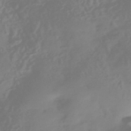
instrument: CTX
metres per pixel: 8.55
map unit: HNhu
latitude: -43.7099
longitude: 92.2362
